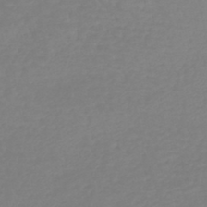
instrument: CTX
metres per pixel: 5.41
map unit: eHb
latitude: -45.7289
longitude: 79.6910
